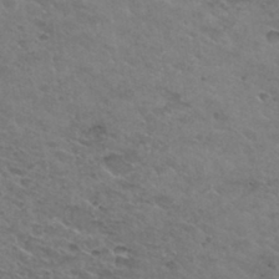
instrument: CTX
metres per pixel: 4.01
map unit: Hto
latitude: 30.7247
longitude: -46.8380
